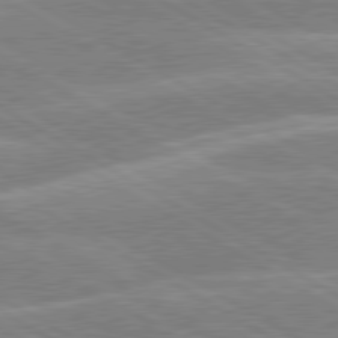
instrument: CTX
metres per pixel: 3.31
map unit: lApd
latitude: 80.1578
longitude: -131.6505
